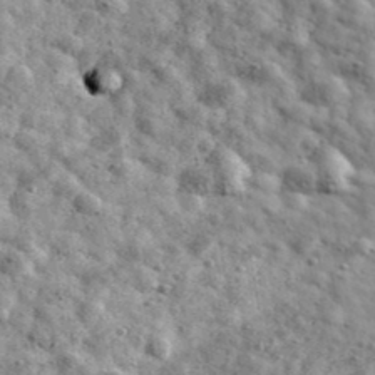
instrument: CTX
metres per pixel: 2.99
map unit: Ave
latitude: 41.5182
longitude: -107.4615
